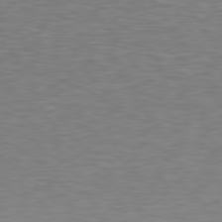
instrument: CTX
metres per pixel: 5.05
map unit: Hpe
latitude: 78.3090
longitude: -166.3278
